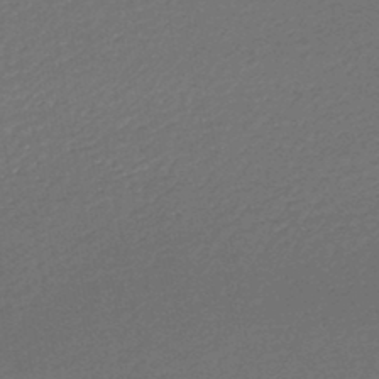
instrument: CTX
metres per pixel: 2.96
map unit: lHb
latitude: -45.4454
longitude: 57.0864
